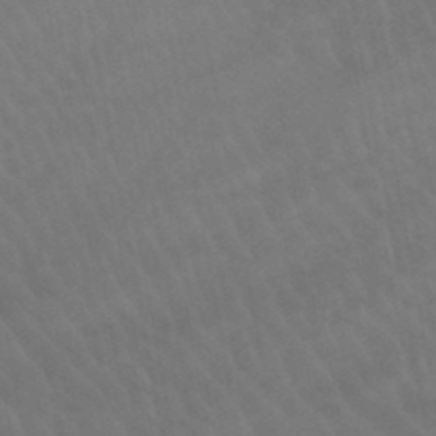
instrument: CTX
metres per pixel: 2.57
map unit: lHb
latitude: -45.8233
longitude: 77.3132
